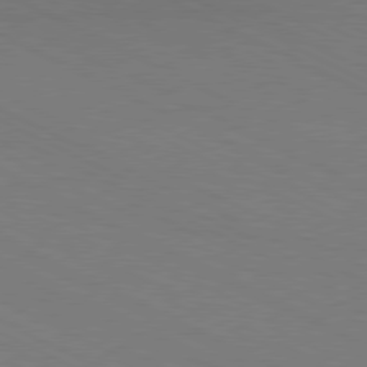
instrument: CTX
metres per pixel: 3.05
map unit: Hpe
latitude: -81.2187
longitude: 13.3132
